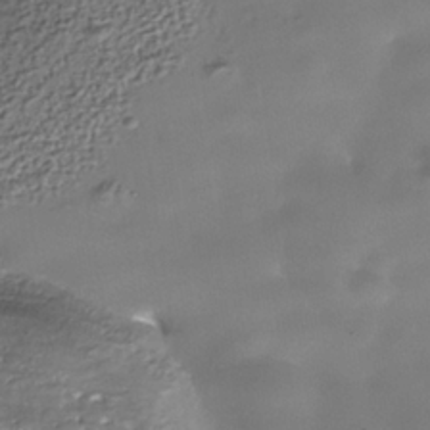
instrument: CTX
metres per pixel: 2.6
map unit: Nhe
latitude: -36.9919
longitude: -90.5735
